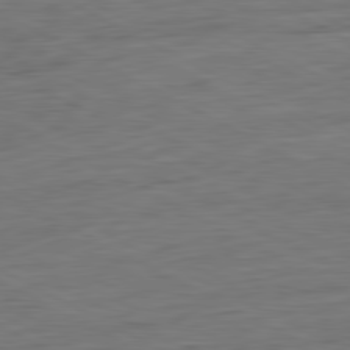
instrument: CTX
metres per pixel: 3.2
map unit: Ap
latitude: -81.6911
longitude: -78.0633
